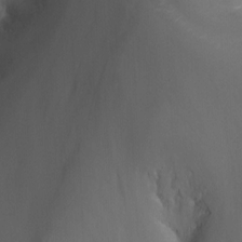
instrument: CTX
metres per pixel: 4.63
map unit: Nhu
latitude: -13.1053
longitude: -65.4238
